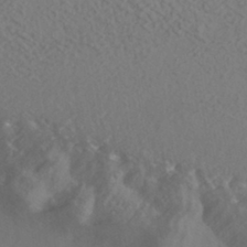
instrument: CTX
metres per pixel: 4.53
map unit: HNhu
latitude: -41.4454
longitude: 101.3509
